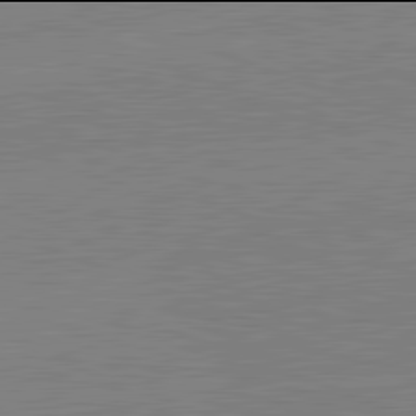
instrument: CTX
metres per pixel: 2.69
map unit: lApd
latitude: 81.9906
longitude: -158.6868
